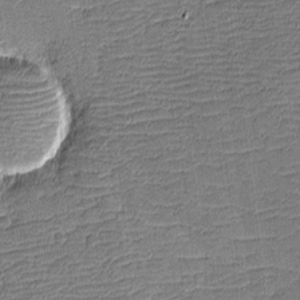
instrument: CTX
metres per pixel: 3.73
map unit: eHh
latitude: -4.2361
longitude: -82.0255
